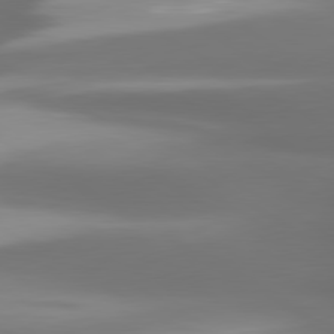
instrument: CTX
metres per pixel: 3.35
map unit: lApd
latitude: 80.1200
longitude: -138.8191
